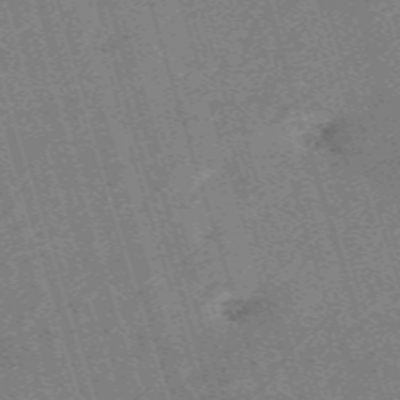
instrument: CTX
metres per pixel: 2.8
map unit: HNb
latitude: -53.7666
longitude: -48.3656
